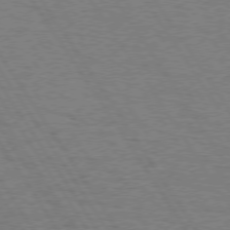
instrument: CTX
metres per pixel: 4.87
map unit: Hpe
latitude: 74.5168
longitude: -135.7260
